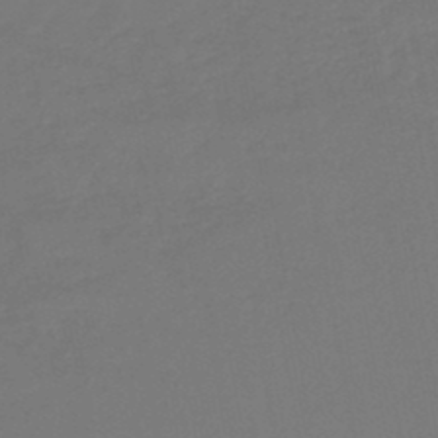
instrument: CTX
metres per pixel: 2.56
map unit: lHb
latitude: -46.5196
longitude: 74.5952
